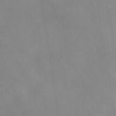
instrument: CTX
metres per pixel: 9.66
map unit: HNhu
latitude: -40.2550
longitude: 97.2754
